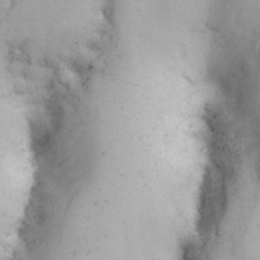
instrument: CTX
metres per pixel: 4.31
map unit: eHh
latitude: 26.5357
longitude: -65.7827
